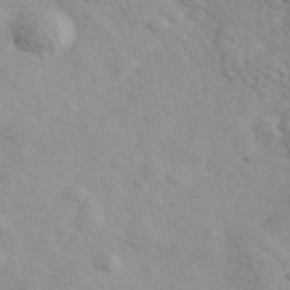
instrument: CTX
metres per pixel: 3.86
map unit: Ave
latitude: 39.5749
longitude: -107.4804
